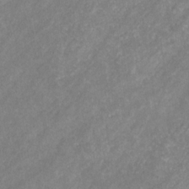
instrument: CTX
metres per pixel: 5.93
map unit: eHb
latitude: -31.5399
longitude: 70.4062
